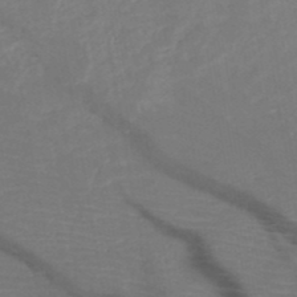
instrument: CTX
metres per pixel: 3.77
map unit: HNb
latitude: -49.6533
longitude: -44.6868
